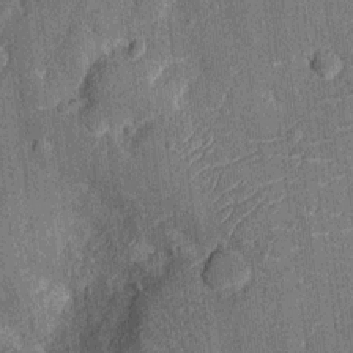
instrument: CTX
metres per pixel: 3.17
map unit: Nhu
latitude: -12.8786
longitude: -23.4237
